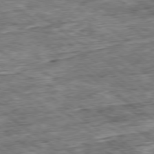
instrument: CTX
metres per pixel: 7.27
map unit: Ap
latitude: -79.2565
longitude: -86.3845
